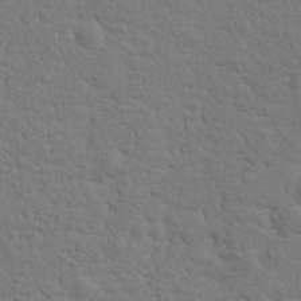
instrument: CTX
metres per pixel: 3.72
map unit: Hto
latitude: 17.5371
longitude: -41.2725
